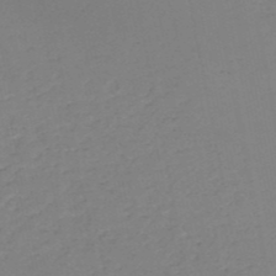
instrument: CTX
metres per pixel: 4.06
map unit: HNb
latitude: -51.0297
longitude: -51.9528
